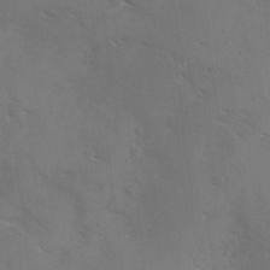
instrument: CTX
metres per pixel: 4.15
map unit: Ave
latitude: 0.3845
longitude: -111.8017
